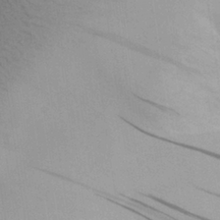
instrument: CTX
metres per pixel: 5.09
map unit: Aa
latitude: 27.4238
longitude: -135.3103
